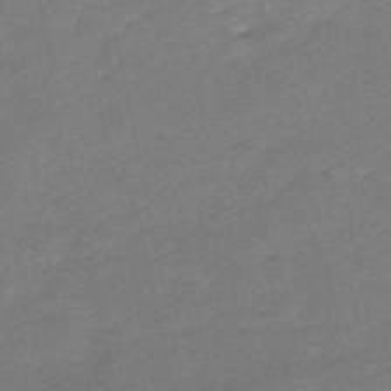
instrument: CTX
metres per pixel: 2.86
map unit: HNb
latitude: -50.7274
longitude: -40.4978
